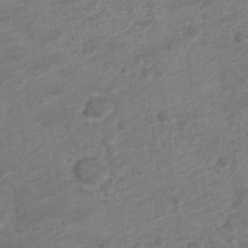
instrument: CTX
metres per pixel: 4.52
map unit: Nve
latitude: -18.5196
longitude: 107.1054
